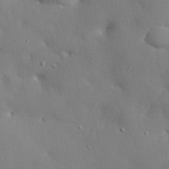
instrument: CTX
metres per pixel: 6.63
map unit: eHh
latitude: 28.4601
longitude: -82.5545
